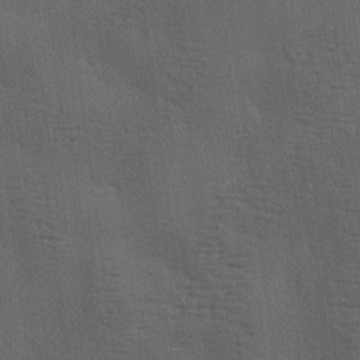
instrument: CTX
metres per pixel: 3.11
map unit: lAa
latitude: -7.5777
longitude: -125.2915
